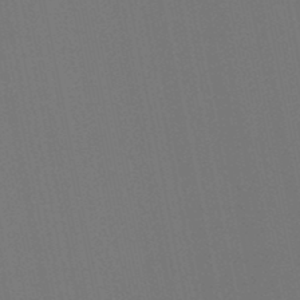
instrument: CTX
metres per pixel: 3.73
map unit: HNb
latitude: -45.9556
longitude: 55.9745
